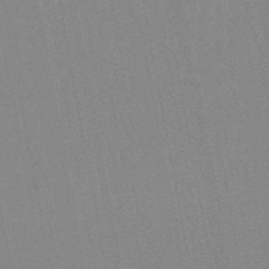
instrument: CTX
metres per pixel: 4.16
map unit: lHb
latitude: -45.8611
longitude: 78.7274
